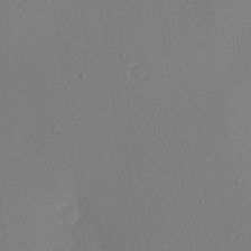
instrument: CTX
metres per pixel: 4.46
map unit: Nhu
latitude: 1.0269
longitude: -77.4048
